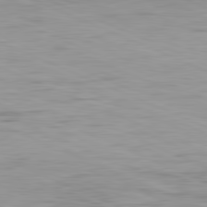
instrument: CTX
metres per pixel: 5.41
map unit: Ap
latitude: -82.3117
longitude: -76.6868
